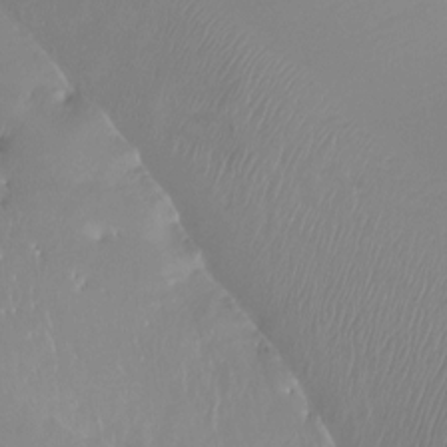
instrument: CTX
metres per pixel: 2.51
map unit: Ht
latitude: -15.9556
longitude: -47.1215
